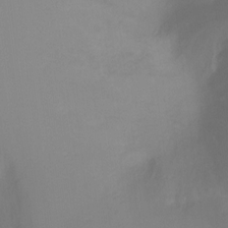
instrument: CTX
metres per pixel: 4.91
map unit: Ht
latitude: -16.6141
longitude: -50.3656
